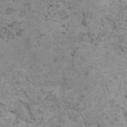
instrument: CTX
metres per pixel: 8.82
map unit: HNhu
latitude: -0.5385
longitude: 2.3495
